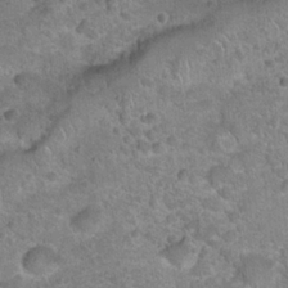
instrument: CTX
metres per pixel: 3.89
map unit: Hto
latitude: 21.9528
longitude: -49.6316
